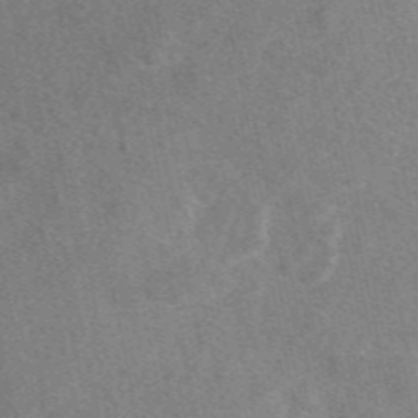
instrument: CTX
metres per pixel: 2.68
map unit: eAb
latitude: 47.9906
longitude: 118.3873
